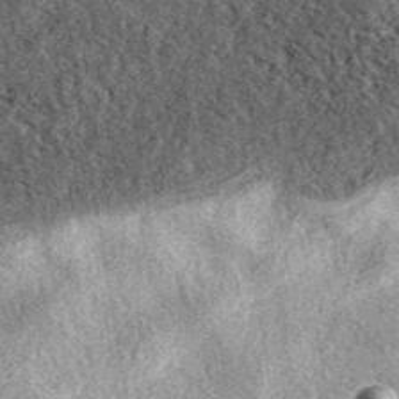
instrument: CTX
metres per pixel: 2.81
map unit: eAb
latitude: 39.6883
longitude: 106.4440
